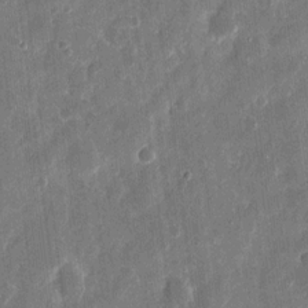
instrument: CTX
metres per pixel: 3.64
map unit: eHh
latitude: 11.9150
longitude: -72.8002
